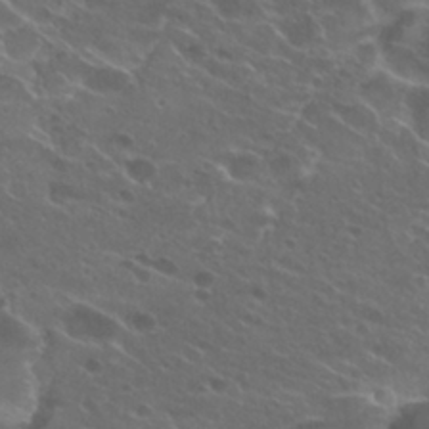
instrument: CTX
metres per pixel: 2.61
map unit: Hto
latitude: 25.5560
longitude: -39.8583
